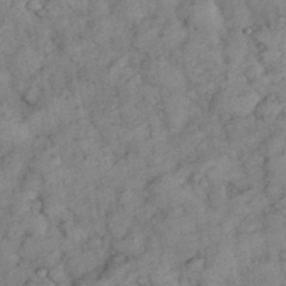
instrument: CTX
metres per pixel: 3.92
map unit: eHh
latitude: 35.4237
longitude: -69.0081
